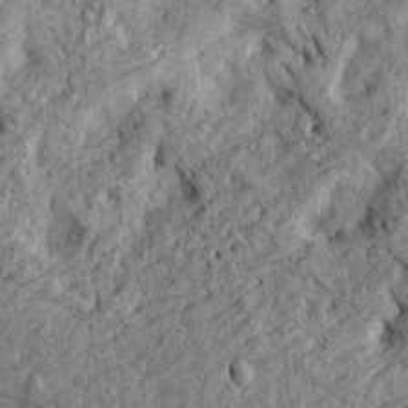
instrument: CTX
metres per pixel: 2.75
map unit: Htu
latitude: -4.8030
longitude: 157.0108
